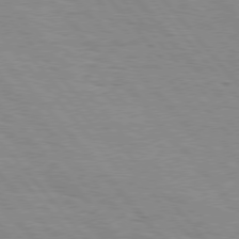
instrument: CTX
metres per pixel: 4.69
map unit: Hpe
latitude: 76.5168
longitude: -153.2915
